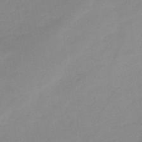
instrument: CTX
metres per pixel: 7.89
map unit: eHb
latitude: -45.1809
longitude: 85.6343
